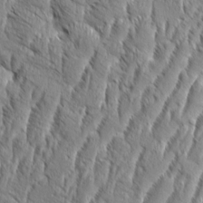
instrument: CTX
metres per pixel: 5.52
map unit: Aa
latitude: 8.6680
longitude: -132.2334
